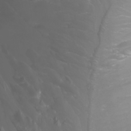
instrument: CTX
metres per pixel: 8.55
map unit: Ht
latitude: -3.0675
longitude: -61.7449
